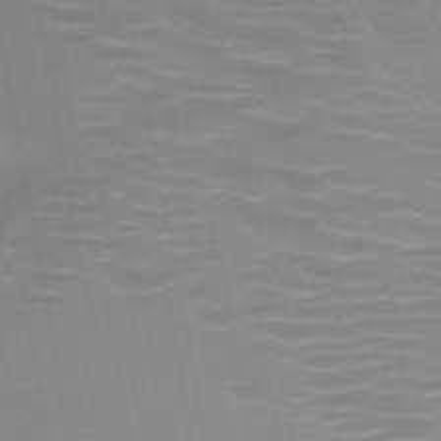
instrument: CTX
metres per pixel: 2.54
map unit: HNb
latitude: -47.1620
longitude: -47.1215
